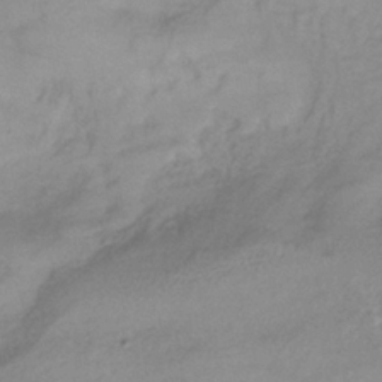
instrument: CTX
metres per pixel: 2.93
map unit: lHb
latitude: -33.8989
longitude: 66.1606
